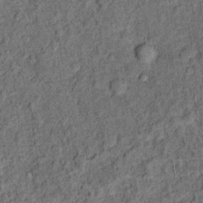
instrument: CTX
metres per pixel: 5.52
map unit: Ht
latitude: 9.8961
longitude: -39.2537
